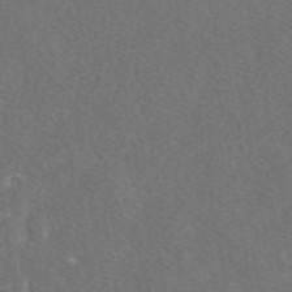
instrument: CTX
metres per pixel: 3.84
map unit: eAb
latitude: 47.9150
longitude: 111.9745
